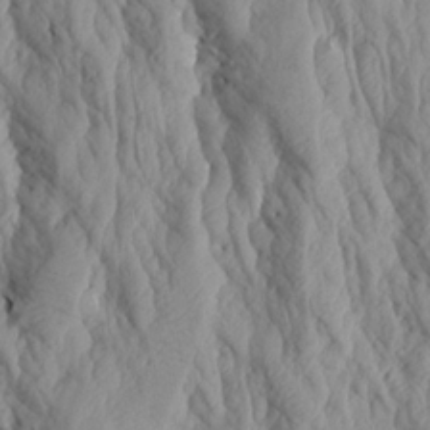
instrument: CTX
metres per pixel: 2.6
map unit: Aa
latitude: 18.8002
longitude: -146.2712
